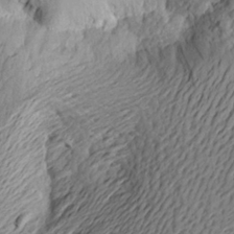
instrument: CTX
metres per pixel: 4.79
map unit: Aa
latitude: 23.5371
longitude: -149.2159
